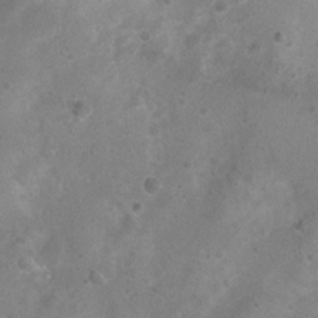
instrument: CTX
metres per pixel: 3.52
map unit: Nhu
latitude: 3.3104
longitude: -25.1025
